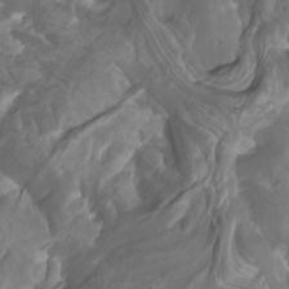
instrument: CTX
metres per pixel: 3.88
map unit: Htu
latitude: -11.8422
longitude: -74.1578
